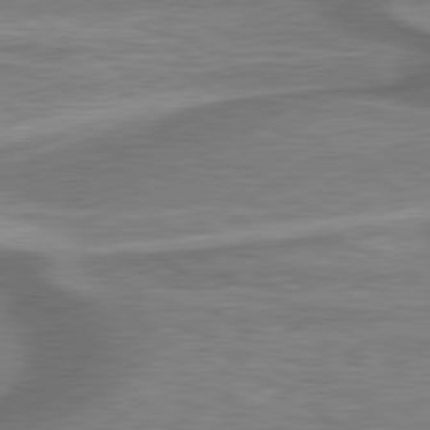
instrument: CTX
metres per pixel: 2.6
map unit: lApd
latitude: 79.8961
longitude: 171.1242
